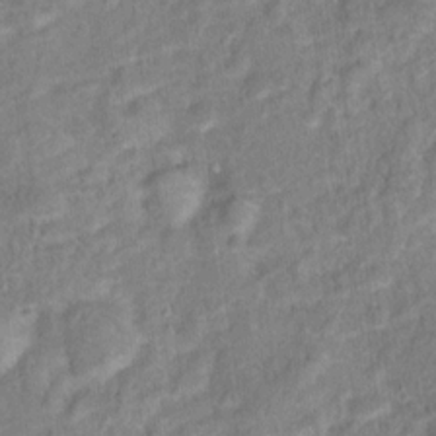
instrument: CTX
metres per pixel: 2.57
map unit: Hto
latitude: 16.6868
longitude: -42.5735
